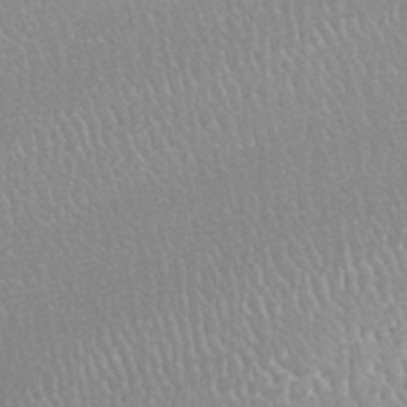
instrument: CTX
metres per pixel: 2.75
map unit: HNhu
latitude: -47.5021
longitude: 98.1417
